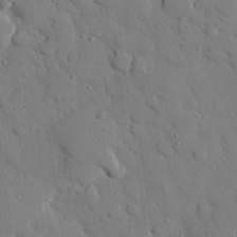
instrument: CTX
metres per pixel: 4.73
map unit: eHh
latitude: 26.8569
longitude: -78.9136
